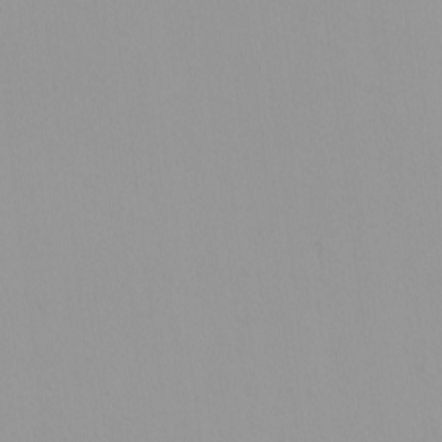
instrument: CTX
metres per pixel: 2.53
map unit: Nhu
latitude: -8.2550
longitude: -95.5749
